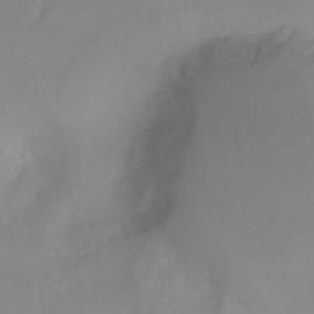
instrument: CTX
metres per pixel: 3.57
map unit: Ht
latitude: -16.9542
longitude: -45.6505
